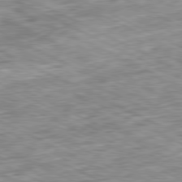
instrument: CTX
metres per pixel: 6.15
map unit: Ap
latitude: -81.2187
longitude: -88.6113
